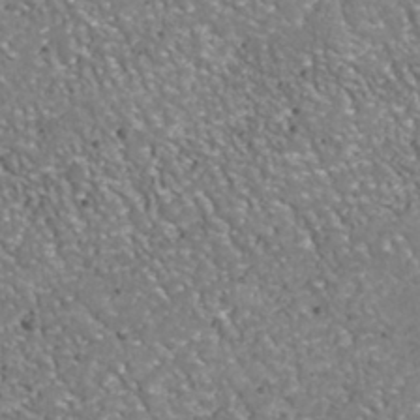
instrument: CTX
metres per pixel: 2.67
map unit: Nhu
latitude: -38.2929
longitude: -80.3656
